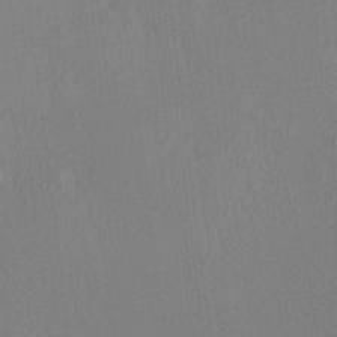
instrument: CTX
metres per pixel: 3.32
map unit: HNhu
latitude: 7.4993
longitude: 14.8030
